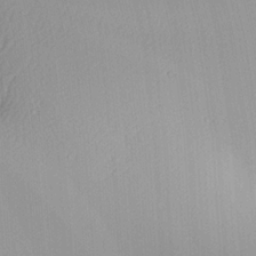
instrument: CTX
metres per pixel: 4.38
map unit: lAa
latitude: 4.1767
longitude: -112.0633
